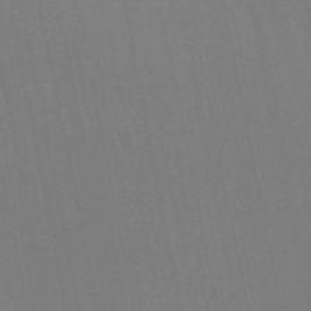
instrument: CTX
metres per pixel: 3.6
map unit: lHb
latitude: -49.7478
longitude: 69.0108
